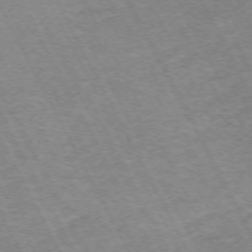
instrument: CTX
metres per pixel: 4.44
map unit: Hpe
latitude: -71.5210
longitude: 9.6533
